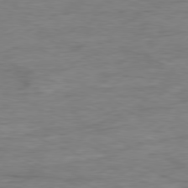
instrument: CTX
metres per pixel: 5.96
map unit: Ap
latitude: -80.3873
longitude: -91.4615
